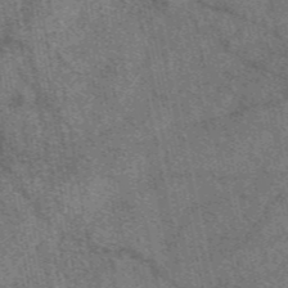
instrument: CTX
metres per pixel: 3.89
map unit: eAb
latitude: 48.4412
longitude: 109.3321
